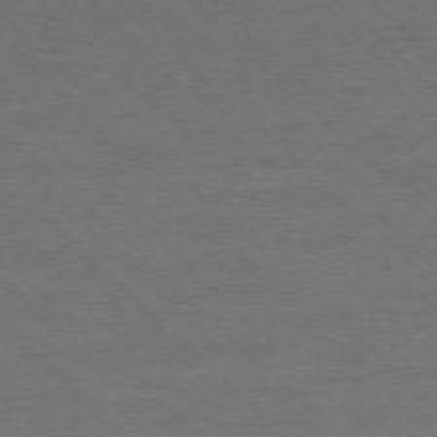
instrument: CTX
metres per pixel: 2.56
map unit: Ap
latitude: -77.4643
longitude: -94.3656
